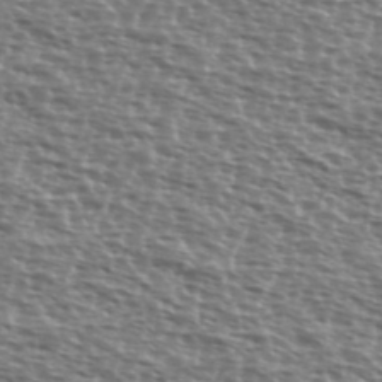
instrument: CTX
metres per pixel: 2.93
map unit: Ave
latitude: 38.5357
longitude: -112.0633
